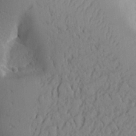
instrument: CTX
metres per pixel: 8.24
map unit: Aa
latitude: 25.7827
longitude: -130.8947
